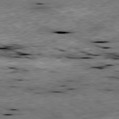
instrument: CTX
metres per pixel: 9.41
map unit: Ap
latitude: -80.6708
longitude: -89.1781
